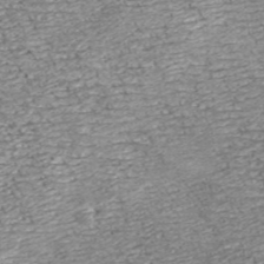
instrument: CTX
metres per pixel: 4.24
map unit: eHh
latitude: 43.4804
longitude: -91.0458
